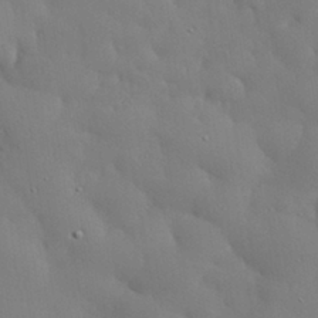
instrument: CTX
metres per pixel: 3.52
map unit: eHh
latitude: 30.4790
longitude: -82.7813
